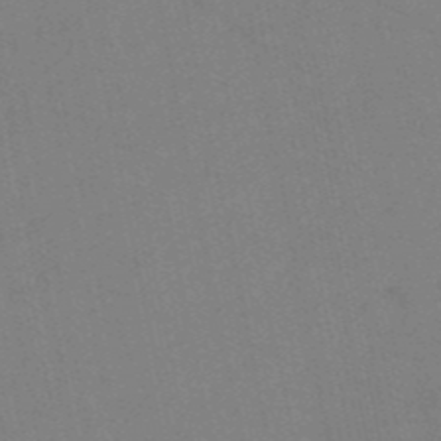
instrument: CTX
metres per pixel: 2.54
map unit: HNb
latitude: -52.0661
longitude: -44.1578
